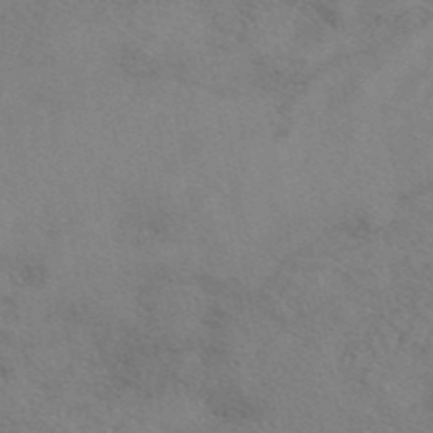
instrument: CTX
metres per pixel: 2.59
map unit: eAb
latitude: 42.6113
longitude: 109.9745
